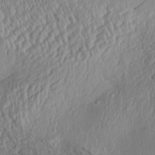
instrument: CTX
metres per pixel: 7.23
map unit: Aa
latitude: 31.6694
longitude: -134.1011
